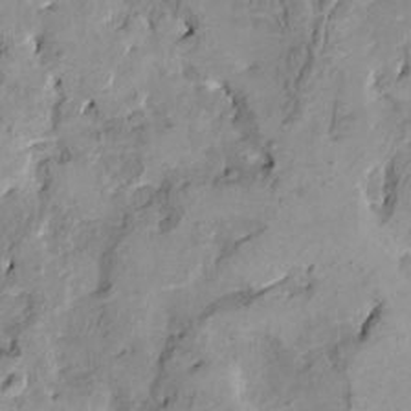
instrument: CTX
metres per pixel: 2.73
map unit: HNhu
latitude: 4.8947
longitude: 3.1809
